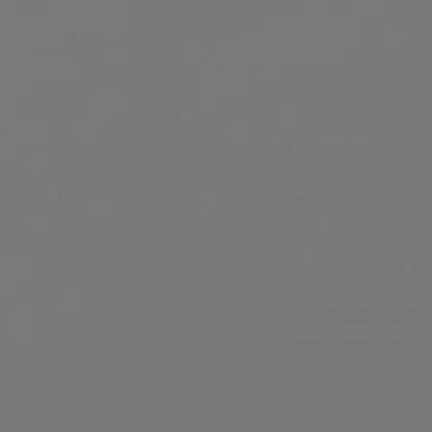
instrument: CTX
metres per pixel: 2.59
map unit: lHb
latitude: -47.2187
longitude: 59.8233
